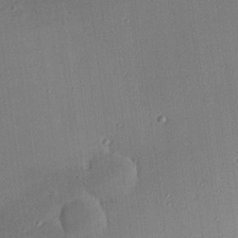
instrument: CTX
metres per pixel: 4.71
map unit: eHh
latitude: 23.7072
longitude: -90.8947
